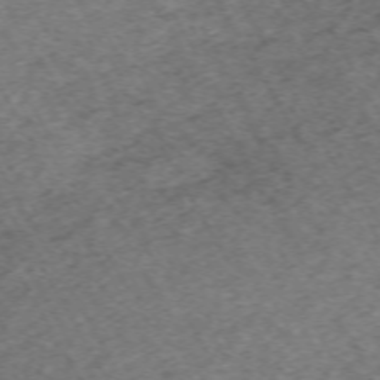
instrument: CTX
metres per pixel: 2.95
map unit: Hpe
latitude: -70.5196
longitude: 16.8786
